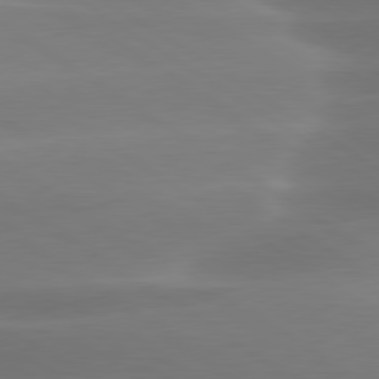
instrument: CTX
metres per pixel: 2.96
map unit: lApd
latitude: 79.9339
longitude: -134.6868
